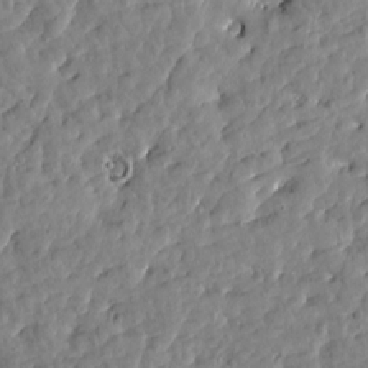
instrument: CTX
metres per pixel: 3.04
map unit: Htu
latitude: 1.8772
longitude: 179.5966
